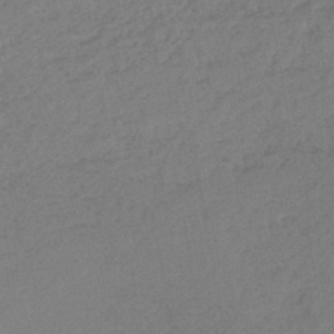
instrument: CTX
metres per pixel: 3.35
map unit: lHb
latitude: -43.9745
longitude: 73.8233
